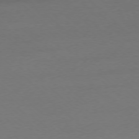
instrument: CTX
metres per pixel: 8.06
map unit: Ap
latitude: -77.8422
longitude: -69.9150
